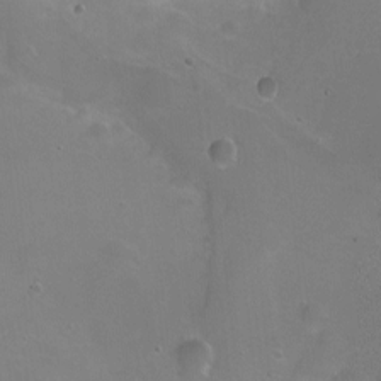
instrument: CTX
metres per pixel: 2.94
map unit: Ht
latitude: 0.4790
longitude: -45.7260
